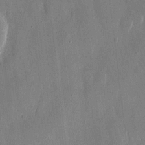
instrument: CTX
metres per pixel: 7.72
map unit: eHh
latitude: 12.9325
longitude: -71.6883
